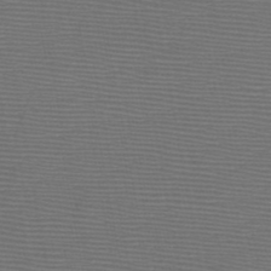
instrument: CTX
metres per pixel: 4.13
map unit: HNb
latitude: -47.6722
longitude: -40.3845
